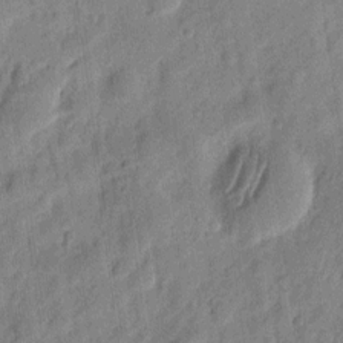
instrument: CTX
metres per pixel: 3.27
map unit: eHh
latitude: 8.2334
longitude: -74.4223
